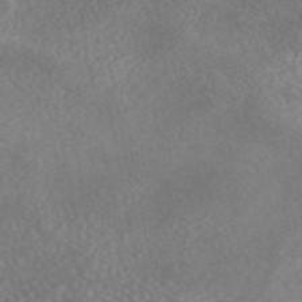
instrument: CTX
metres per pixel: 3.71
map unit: eAb
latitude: 44.9325
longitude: 124.1417
